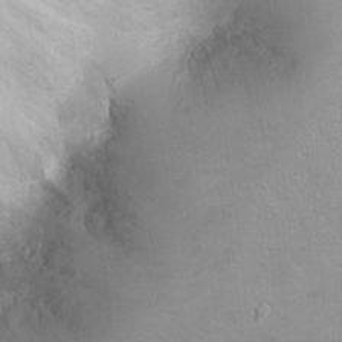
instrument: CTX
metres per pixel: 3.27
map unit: Ht
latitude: -4.0094
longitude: -15.1970
